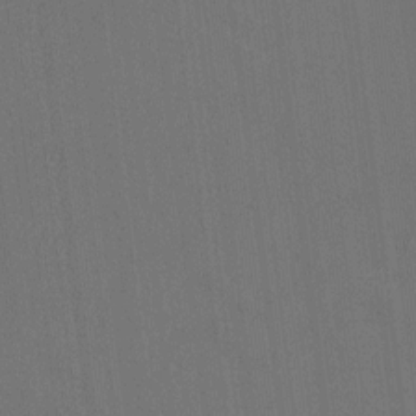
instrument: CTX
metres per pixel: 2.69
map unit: HNhu
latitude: 0.0822
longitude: -5.4237
